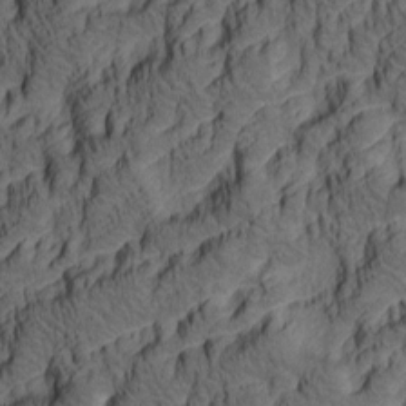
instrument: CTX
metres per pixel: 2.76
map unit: lAa
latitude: 4.6490
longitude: -115.1970
